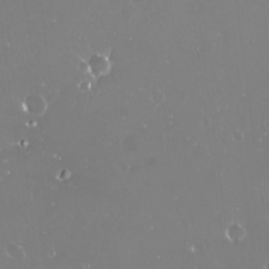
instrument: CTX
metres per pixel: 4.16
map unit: Nve
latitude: -18.3117
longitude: -59.9528
